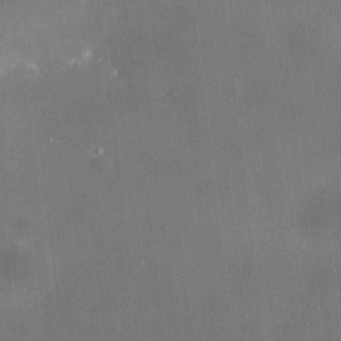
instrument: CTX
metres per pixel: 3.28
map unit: HNhu
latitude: 8.1200
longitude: 9.6344
